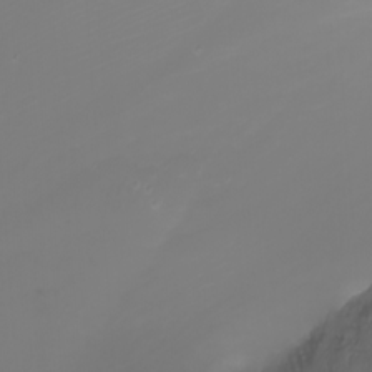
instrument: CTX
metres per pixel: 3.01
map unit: Nhu
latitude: -8.0850
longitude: -80.7435
